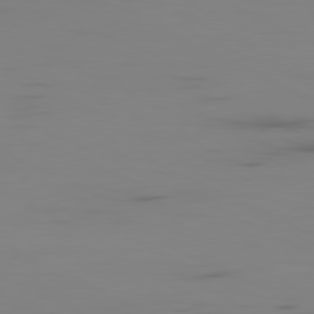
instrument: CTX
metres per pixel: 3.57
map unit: Ap
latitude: -81.0109
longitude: -62.0444
